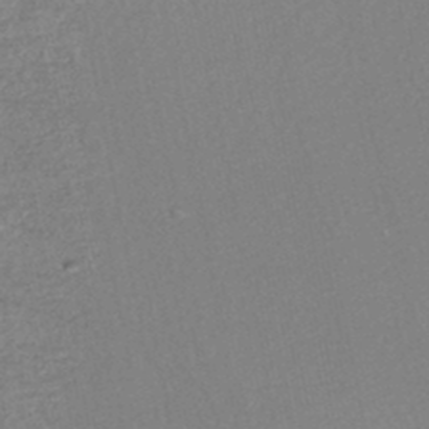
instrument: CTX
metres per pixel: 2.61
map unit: HNhu
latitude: -47.8989
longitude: 103.1431
